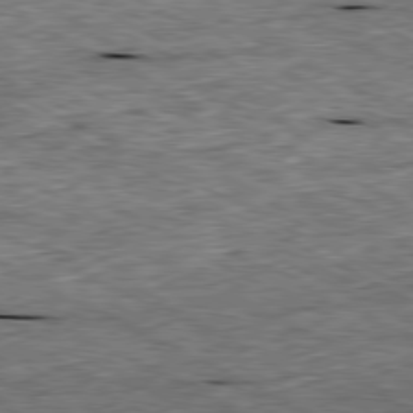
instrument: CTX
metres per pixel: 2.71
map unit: Ap
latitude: -80.6708
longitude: -88.3279
